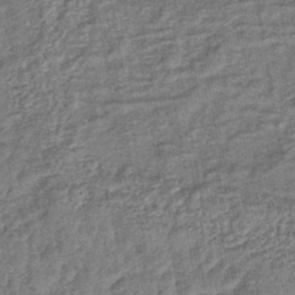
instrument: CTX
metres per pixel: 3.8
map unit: lHb
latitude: -42.8030
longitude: 79.2754
